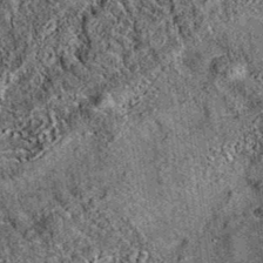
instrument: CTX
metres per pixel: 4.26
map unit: eAb
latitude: 36.4979
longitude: 110.7841
